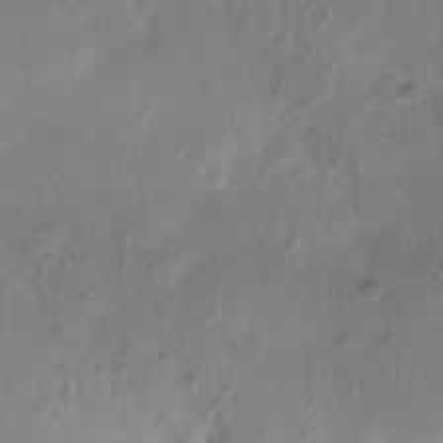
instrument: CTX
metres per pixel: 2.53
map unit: Nhu
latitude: 0.8947
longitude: -15.3482
